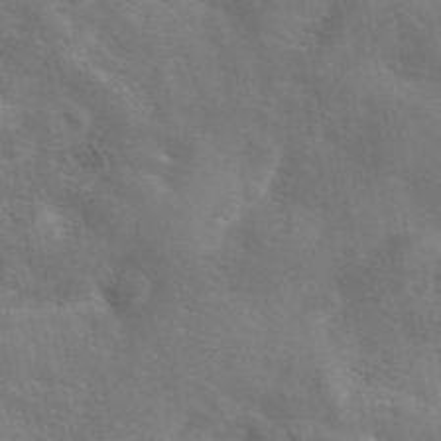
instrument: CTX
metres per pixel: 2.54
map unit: eAb
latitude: 45.2537
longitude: 125.4454
